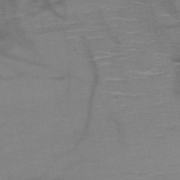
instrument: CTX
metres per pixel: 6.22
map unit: HNb
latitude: -51.2943
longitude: -46.0255
